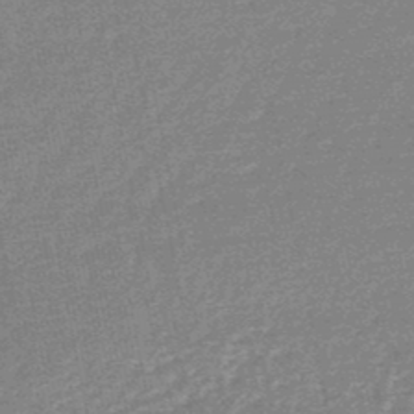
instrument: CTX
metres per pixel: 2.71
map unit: HNb
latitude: -48.2929
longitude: 57.5588
